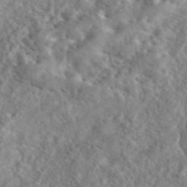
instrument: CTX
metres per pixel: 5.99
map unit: eAb
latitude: 45.0080
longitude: 128.4062
